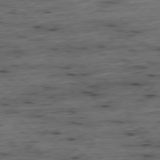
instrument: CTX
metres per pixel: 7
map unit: Hpe
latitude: -79.2754
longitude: 12.8408
